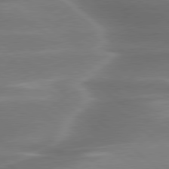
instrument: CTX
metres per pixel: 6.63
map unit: lApd
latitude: 79.6316
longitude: -116.7057
